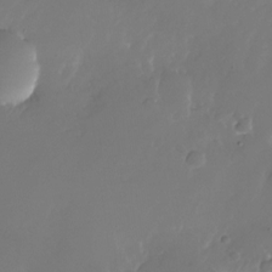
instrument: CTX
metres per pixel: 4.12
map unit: Nhu
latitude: -25.8044
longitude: -71.6316
